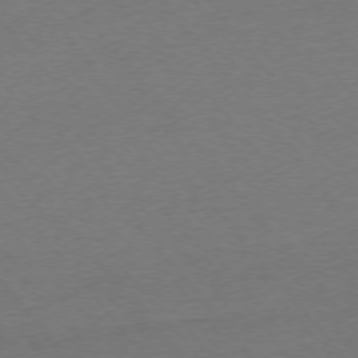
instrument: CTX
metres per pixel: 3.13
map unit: Ap
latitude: -75.7100
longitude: -94.8191
